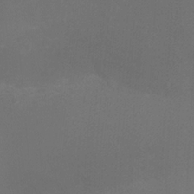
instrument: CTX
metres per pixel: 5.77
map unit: Ht
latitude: -6.2172
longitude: -26.8569
